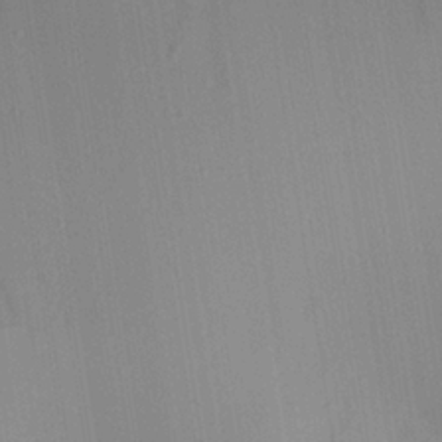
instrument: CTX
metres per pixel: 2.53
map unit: Aa
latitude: 24.4790
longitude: -136.1578
